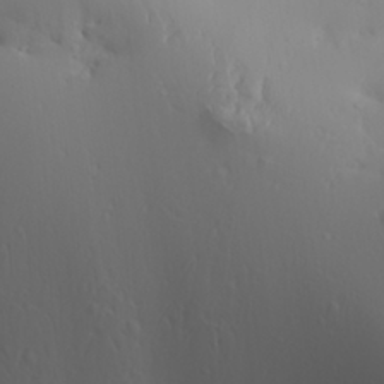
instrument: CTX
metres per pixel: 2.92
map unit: Aa
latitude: 29.3104
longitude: -133.3482
